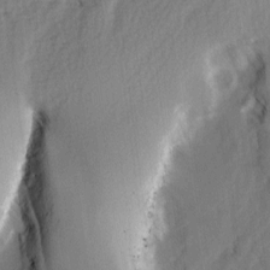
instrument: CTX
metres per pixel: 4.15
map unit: Ave
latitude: 2.7813
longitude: -110.7435
